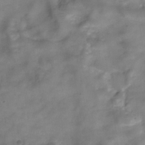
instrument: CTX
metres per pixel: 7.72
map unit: Hve
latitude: -32.2740
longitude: 93.0486
